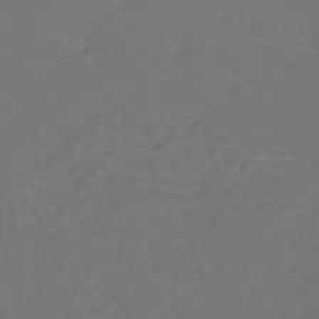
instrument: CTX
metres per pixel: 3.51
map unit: eHh
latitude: -44.0850
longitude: -29.1592
